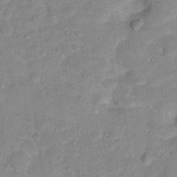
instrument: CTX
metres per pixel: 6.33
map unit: Hto
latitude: 16.4034
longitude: -38.5546
